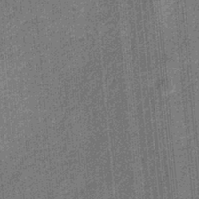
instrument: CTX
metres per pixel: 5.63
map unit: eHb
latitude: -31.9556
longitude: 73.6722
